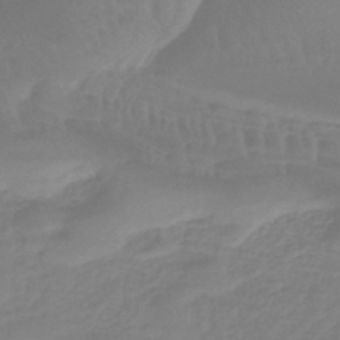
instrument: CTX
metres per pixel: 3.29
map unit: lHb
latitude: -41.0297
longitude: 67.1053
